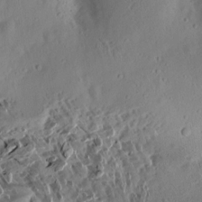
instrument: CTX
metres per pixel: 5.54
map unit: Aa
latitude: 12.8380
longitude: -140.9513
